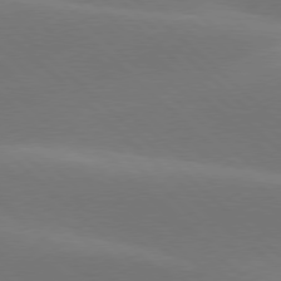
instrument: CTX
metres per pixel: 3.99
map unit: lApd
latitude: 77.6316
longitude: -51.8205
